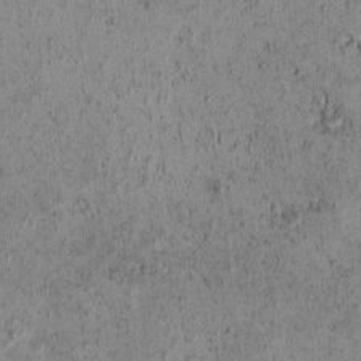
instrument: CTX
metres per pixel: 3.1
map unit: eHh
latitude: -0.7653
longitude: 19.1053
